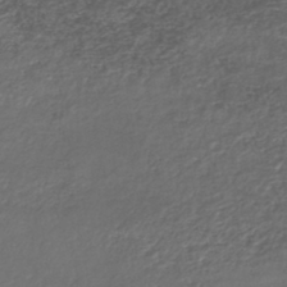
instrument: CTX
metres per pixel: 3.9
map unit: HNhu
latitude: -44.0283
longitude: 102.8975
